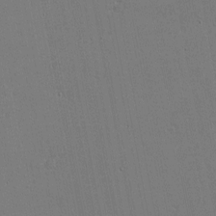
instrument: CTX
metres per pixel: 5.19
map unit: eHh
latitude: -4.3495
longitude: -80.8569
